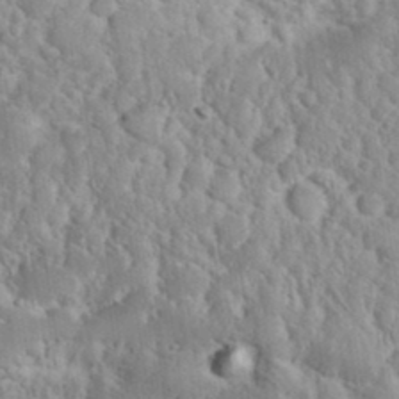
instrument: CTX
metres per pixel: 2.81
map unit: eHh
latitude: 36.4412
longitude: -61.2915
